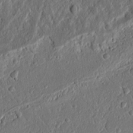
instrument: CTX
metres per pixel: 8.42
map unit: Ht
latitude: 11.6883
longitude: -75.5749
